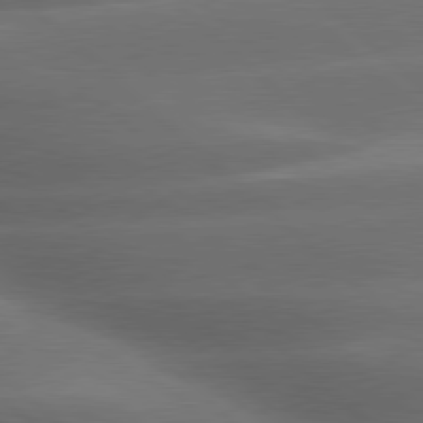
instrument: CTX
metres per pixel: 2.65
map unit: lApd
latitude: 79.3482
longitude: -116.4601
